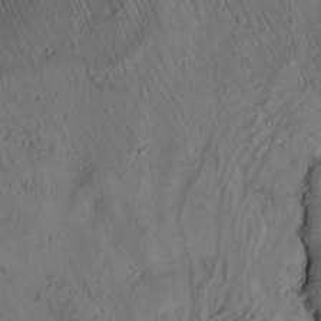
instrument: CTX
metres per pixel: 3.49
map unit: Htu
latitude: 2.7624
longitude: 178.6896
